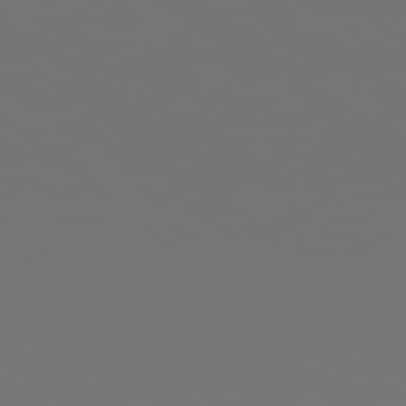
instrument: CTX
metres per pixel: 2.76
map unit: Hpe
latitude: 78.8947
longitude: 177.0109
